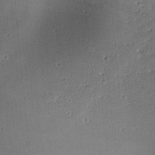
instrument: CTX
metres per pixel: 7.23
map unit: lAa
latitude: -10.7085
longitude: -124.6112
